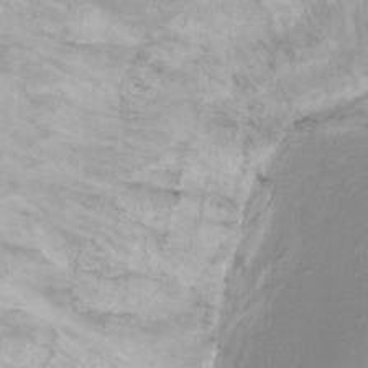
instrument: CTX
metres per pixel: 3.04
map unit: Ht
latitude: 3.7260
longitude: -29.4048
